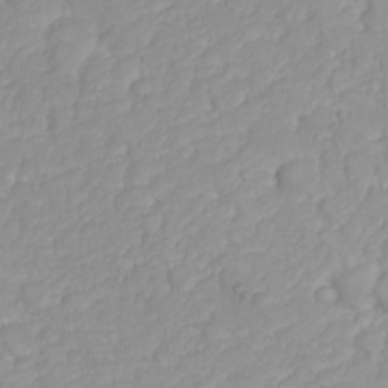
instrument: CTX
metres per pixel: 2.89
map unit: Nhu
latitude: 23.3104
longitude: -60.1766
